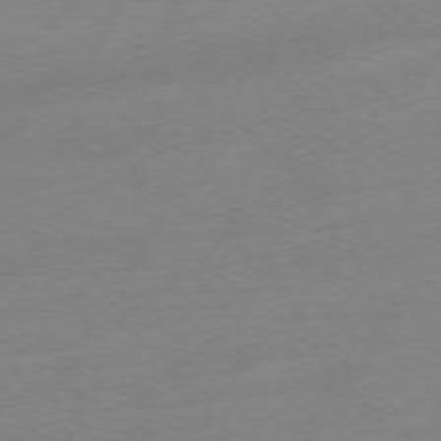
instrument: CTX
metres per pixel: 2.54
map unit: Ap
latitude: -78.8408
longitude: -99.2725
